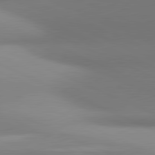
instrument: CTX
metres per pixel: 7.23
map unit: lApd
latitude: 81.2348
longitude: 142.9919
